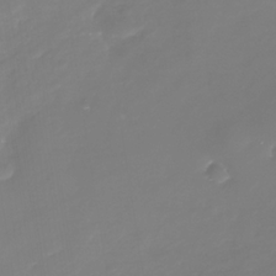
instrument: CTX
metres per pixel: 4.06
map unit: Nhe
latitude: -35.4076
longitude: -90.3089
